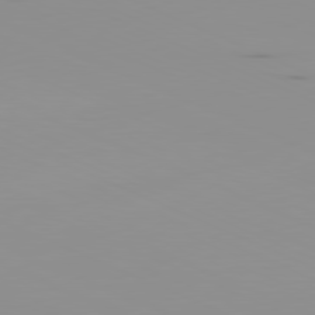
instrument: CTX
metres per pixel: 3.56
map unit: Ap
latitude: -81.4833
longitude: -61.0458
